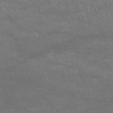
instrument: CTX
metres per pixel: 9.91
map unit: HNb
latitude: -52.9541
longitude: -38.8569
